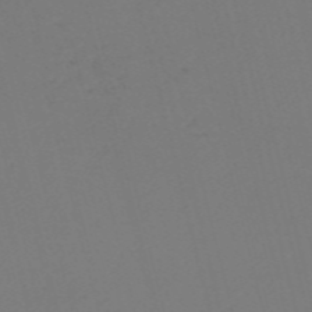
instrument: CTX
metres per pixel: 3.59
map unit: Nve
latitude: -57.5399
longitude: 53.2187
